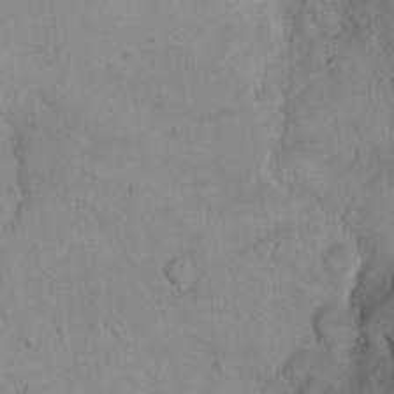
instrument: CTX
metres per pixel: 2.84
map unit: eHh
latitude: 18.4790
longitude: -64.5546
